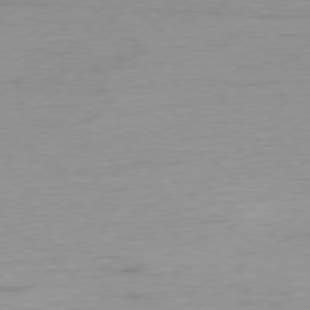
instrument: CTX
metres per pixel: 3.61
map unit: Ap
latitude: -78.7085
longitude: -70.9514
